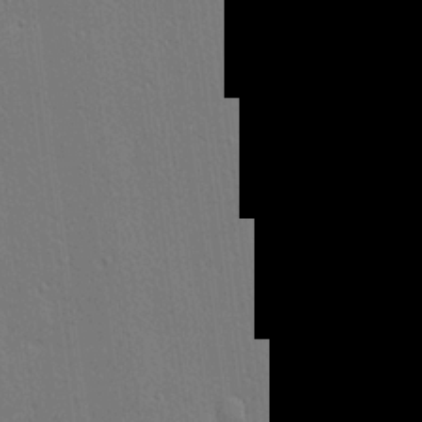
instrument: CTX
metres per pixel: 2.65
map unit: lHvf
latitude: 19.0458
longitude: 142.1794
